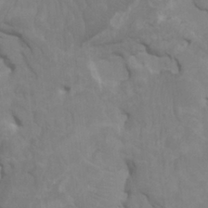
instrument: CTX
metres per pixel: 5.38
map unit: HNhu
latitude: 4.6679
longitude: -2.9891
